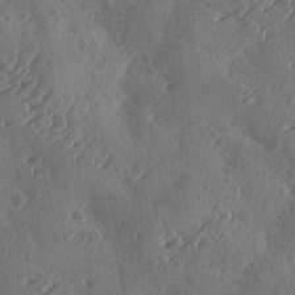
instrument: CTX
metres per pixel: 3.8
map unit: Ave
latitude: -9.4265
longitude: -118.5923
